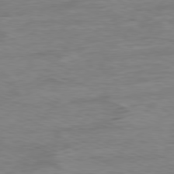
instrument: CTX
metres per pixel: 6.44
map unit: Ap
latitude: -80.4629
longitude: -91.3293
